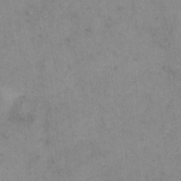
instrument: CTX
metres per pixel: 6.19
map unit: Hto
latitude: 6.2900
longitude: -62.1578
